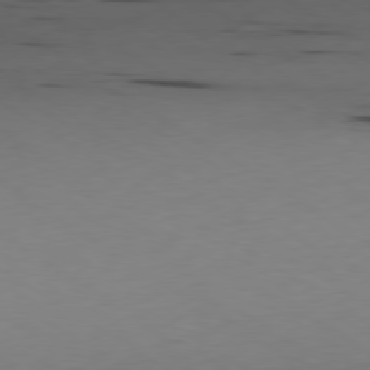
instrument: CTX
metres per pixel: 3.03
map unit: Ap
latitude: -80.1039
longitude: -61.9528
